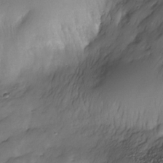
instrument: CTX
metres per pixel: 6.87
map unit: Nhe
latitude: -34.6141
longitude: -143.9150
